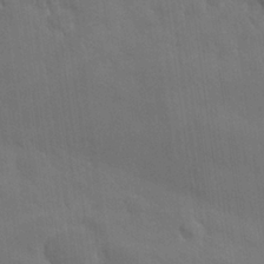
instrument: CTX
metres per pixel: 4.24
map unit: Nhu
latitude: 25.7638
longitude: -71.1970
